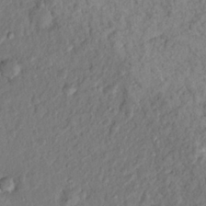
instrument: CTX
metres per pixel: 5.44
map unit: Hto
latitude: 15.0081
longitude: -30.0822
